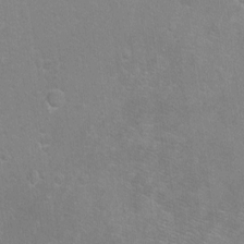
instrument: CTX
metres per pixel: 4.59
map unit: Ht
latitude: -7.2187
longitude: -36.5735
